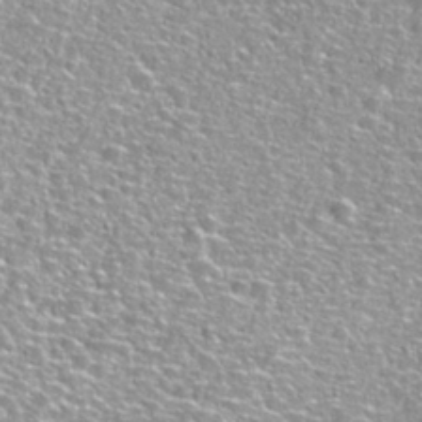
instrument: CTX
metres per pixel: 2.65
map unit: Nhu
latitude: 30.2523
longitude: -49.6883
